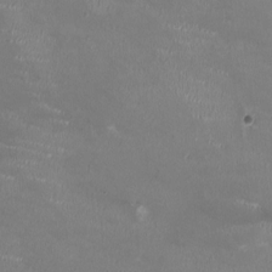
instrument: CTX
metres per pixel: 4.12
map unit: HNhu
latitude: 0.1766
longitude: -3.0647
